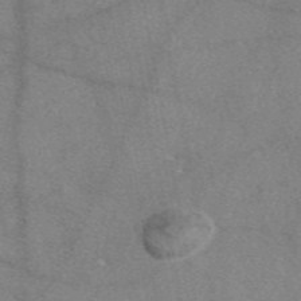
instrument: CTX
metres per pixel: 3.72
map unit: eAb
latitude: 48.3656
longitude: 110.5195
